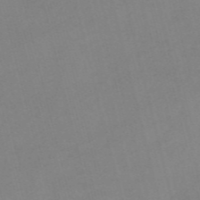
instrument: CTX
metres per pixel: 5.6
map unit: Nve
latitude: -57.1998
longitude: 64.0661
